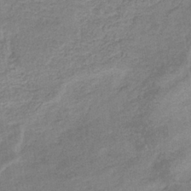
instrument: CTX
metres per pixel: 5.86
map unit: eHb
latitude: -35.4643
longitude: 77.7478
